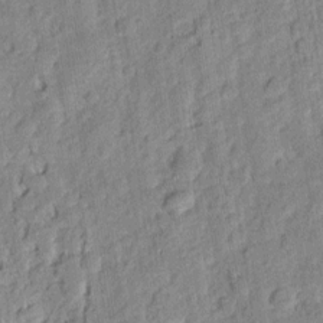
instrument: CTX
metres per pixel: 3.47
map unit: eHh
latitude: 7.1214
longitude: -75.8017
